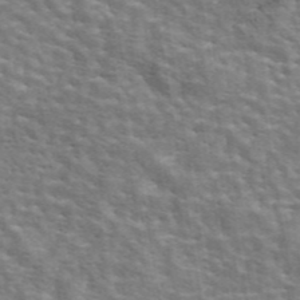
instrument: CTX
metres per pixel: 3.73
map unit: eAb
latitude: 44.5546
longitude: 112.0094
